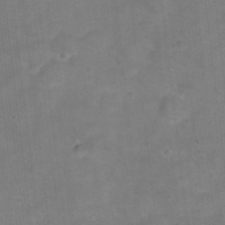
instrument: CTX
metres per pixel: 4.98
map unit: Hto
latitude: 17.3860
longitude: -39.0647
